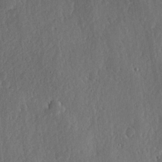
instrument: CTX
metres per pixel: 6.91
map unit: lHvf
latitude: 18.9136
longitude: -115.3103
